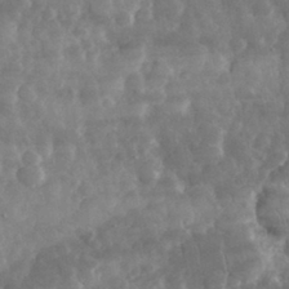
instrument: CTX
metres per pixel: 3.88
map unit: eHh
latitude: 32.1011
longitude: -69.5749
